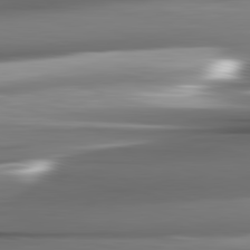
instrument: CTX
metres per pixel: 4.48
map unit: lApd
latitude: 82.4034
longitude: -141.2914
